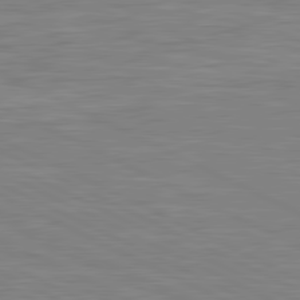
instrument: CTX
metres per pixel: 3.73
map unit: lApd
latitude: 81.3104
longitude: -169.1592
